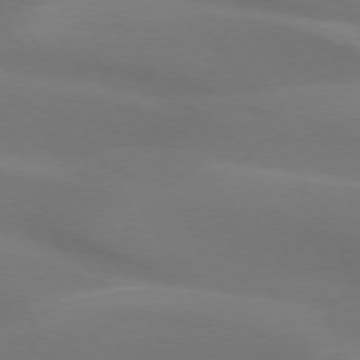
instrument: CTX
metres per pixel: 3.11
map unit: lApd
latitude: 73.5560
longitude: -49.1592
